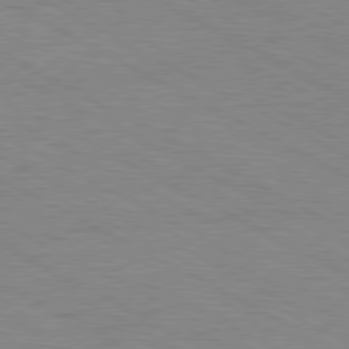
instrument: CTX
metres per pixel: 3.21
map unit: Hpe
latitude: -81.2376
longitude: 17.3510
